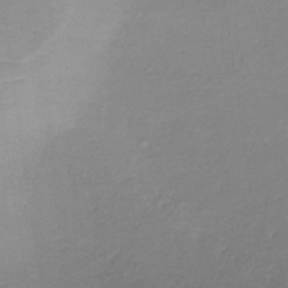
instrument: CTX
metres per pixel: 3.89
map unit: lHb
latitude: -37.0108
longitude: 73.3509
